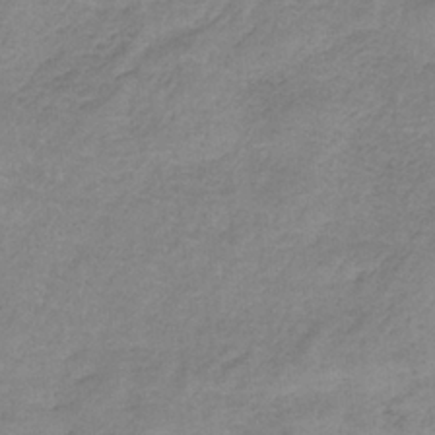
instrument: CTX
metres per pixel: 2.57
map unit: HNb
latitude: -34.5007
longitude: 58.8785
